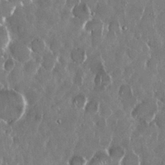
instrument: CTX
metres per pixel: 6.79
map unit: Nhu
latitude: 29.4048
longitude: -62.3845
